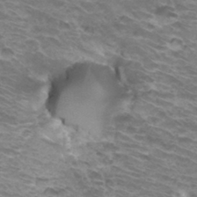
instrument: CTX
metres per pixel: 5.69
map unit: Hto
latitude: 33.1214
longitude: -41.4237
